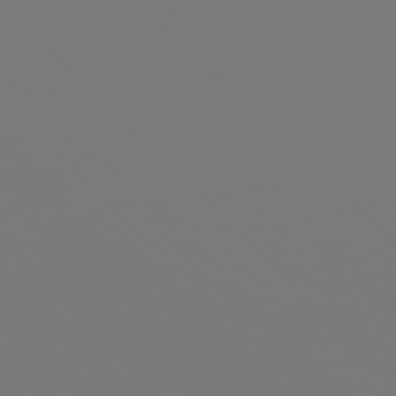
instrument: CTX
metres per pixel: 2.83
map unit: Hpe
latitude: 76.8569
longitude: -136.9325
